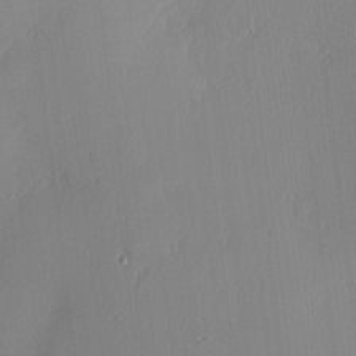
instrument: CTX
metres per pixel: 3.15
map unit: Nhu
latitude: 2.8569
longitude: -76.0255
